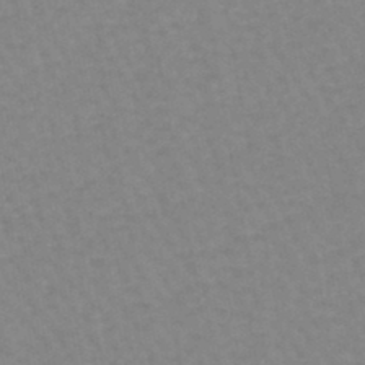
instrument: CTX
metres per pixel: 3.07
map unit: lHb
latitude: -44.4440
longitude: 80.3873
